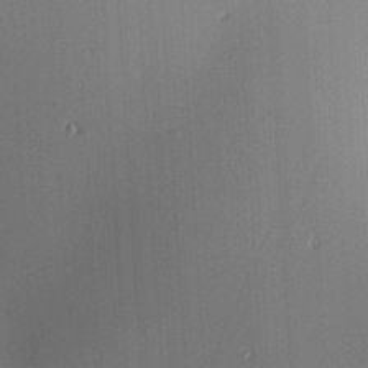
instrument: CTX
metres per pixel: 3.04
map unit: lAa
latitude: 4.1956
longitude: -111.8772
